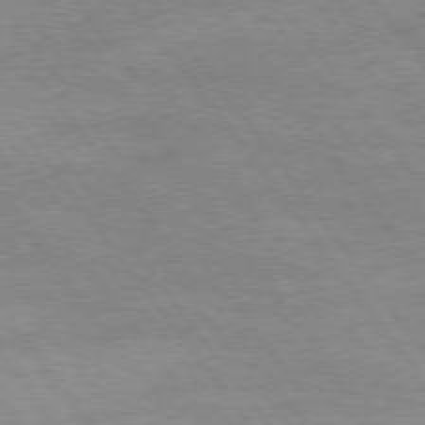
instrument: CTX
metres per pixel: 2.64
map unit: Hpe
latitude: 75.2348
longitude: -140.9135
